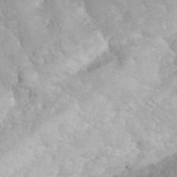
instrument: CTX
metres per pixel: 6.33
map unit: eHh
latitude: 35.4993
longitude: -63.4427
